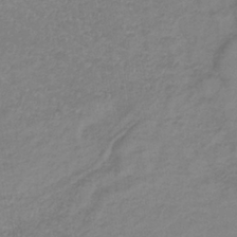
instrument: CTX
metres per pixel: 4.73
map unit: lHb
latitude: -35.9556
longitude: 72.7274
